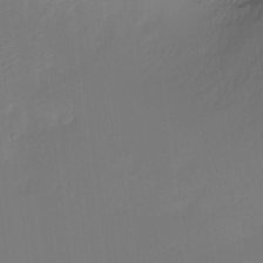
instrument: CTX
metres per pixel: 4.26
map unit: Ht
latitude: -14.1039
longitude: -51.9906
